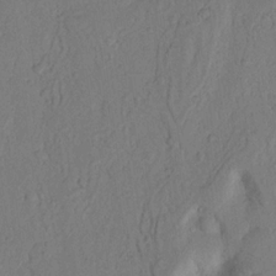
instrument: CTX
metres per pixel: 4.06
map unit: Nhu
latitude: 19.2348
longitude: -76.6301
